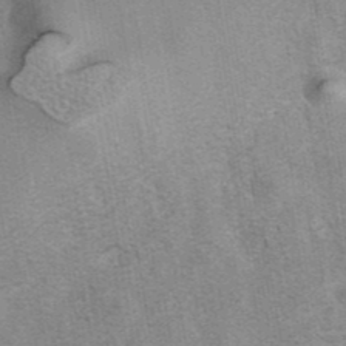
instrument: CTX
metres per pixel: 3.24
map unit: eAb
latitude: 41.5182
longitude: 102.8975
